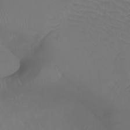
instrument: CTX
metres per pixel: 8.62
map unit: Ht
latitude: 0.6490
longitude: -36.4790
